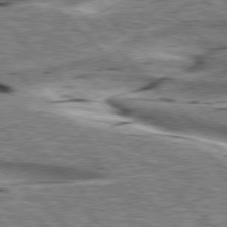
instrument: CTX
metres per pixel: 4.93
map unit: lApd
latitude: 76.2333
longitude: -58.7246
